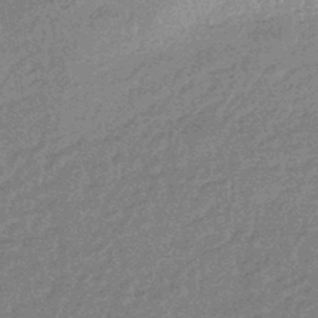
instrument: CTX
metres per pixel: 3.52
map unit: eHb
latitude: -44.4440
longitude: 88.6140
